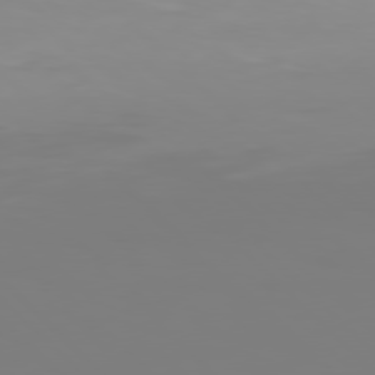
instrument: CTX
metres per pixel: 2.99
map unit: Hpe
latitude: 77.6127
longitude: -136.5357
